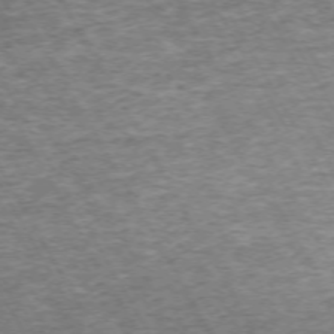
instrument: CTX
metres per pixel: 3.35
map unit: Hpe
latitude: -71.8611
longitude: 13.4643
